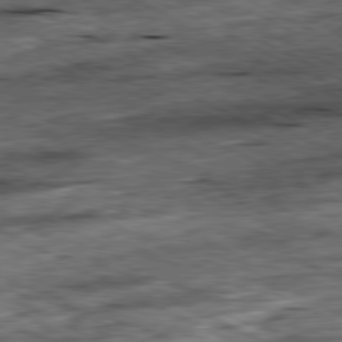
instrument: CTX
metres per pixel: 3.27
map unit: Ap
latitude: -81.0487
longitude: -88.6113
